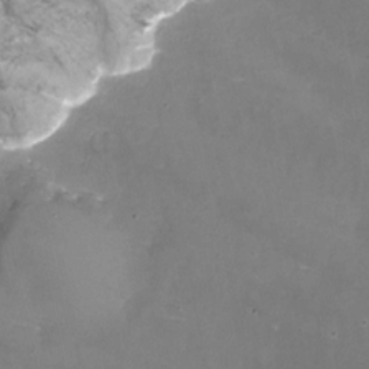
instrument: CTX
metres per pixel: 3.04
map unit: Nhu
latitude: -12.8786
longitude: -73.5749
